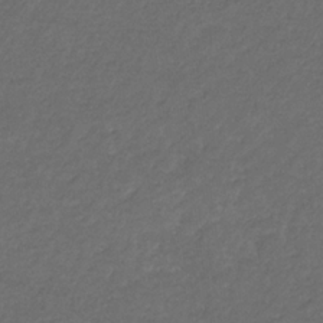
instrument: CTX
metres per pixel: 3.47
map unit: eHb
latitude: -32.5574
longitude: 71.0298
